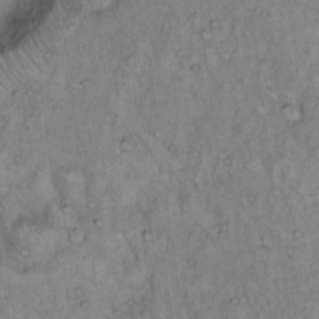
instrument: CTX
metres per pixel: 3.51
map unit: Hto
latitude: 13.6127
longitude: -57.2725
